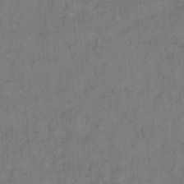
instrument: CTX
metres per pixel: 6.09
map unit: Hto
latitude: 12.7813
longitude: -57.0647
